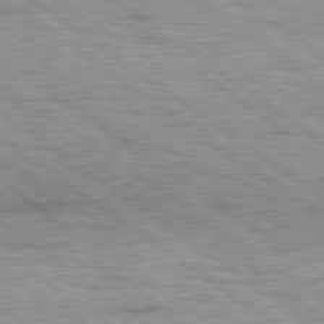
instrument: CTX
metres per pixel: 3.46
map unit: Hpe
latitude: 79.4049
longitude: -154.8191
